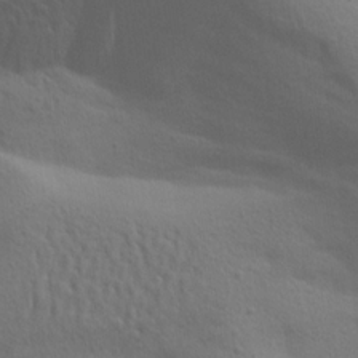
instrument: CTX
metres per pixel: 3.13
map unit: Aa
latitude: 19.6694
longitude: -145.2726
